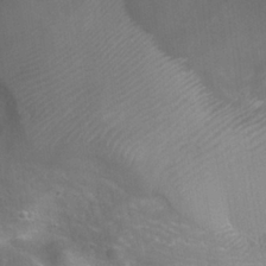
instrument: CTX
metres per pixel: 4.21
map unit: Nhu
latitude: 24.2900
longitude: -51.5938
